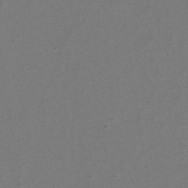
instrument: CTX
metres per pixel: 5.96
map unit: eHh
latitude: -40.1039
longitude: -28.9891
